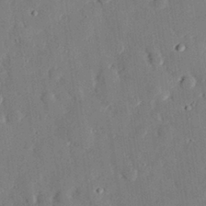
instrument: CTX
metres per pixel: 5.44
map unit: eHh
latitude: 29.1214
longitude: -81.3104
